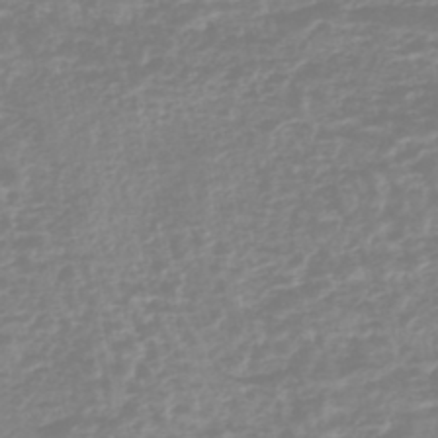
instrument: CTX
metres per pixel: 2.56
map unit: HNhu
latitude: -45.7100
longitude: 106.3684
